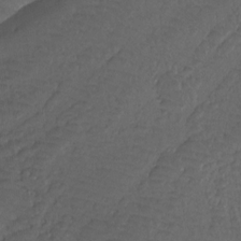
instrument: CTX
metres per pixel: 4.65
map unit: Htu
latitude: -11.8611
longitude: -72.3467
